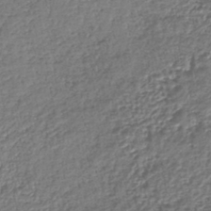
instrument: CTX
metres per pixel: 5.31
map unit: lHb
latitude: -41.6344
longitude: 69.6721
